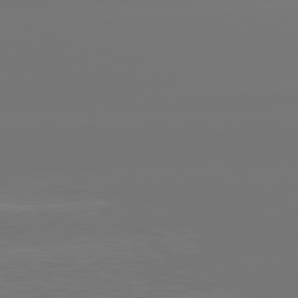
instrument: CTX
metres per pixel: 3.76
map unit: lApd
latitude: 80.7813
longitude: -152.0255
